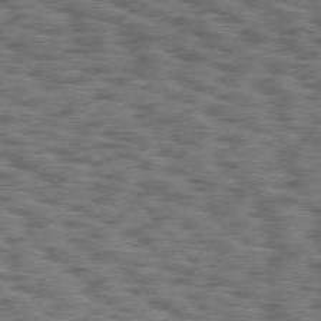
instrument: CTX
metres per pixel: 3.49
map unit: Hpe
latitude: 75.9150
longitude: -134.8191
